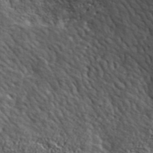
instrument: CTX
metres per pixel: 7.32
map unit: ANa
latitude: 41.4048
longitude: -87.0080
